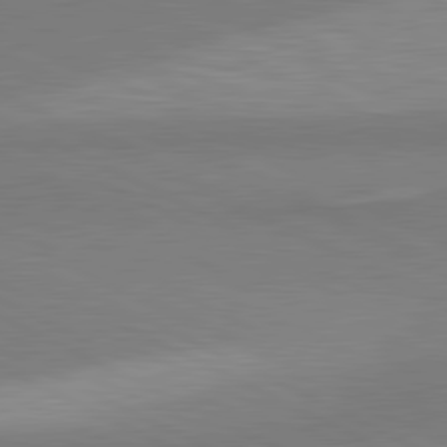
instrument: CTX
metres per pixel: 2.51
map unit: lApd
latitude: 81.0836
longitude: 157.2376
